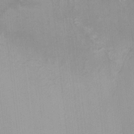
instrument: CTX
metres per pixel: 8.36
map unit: lHvf
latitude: -13.5399
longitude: -101.8961
